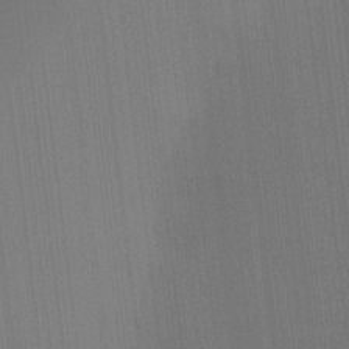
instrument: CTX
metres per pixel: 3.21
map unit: HNhu
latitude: 7.6694
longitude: 16.0850
